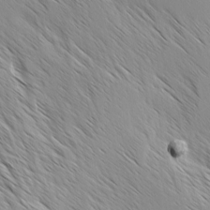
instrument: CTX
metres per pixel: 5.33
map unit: Ave
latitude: -1.5777
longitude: -112.4790
